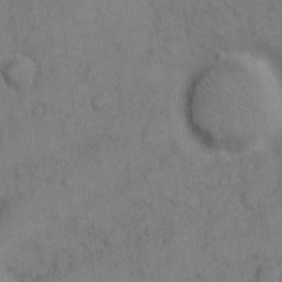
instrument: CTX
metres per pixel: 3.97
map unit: Hto
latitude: 5.1781
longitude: -60.8002
